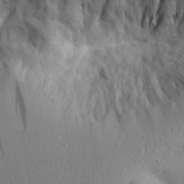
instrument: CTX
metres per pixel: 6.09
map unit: Aa
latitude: 28.4601
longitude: -145.0836
